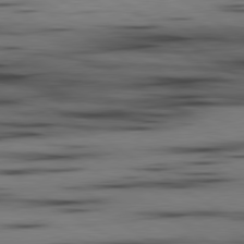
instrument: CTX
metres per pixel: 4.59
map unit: lApd
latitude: 80.0444
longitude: 161.1809
